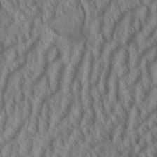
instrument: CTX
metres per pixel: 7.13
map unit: Aa
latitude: 33.8961
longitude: -137.6694
